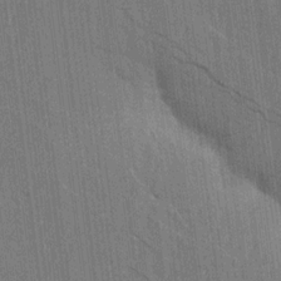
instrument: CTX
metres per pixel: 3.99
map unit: Aa
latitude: 14.7813
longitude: -145.3104
